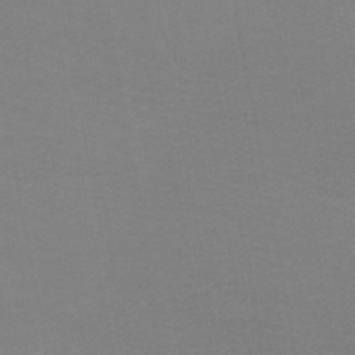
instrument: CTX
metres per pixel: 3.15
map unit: HNb
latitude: -48.5196
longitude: -46.0822
